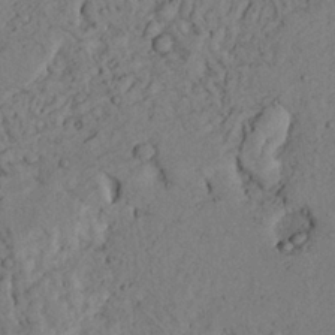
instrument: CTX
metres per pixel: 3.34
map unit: Ave
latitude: 23.7072
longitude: -132.5735
